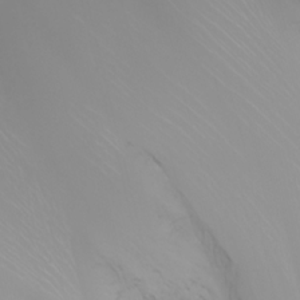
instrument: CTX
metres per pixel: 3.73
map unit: Nhu
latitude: -8.5574
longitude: -80.3845
